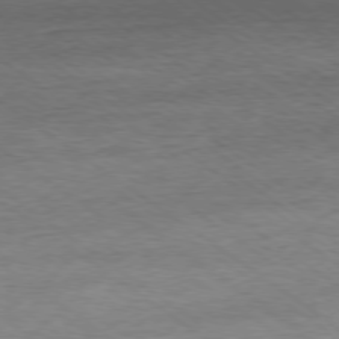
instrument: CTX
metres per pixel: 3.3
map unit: Ap
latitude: -78.7085
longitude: -91.3293
